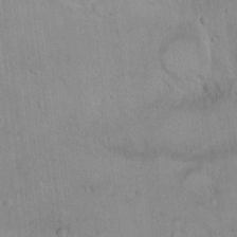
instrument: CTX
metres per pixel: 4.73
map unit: Ht
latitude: 14.6869
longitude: -36.9136
